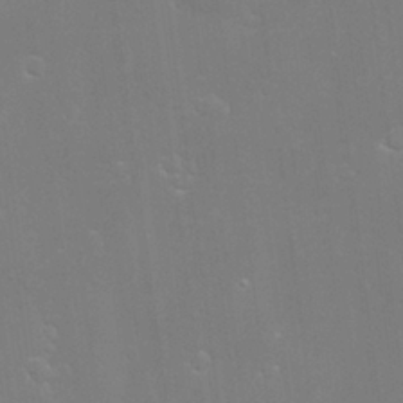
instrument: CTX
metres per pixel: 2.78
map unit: Hve
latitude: -10.9353
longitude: 174.2550
